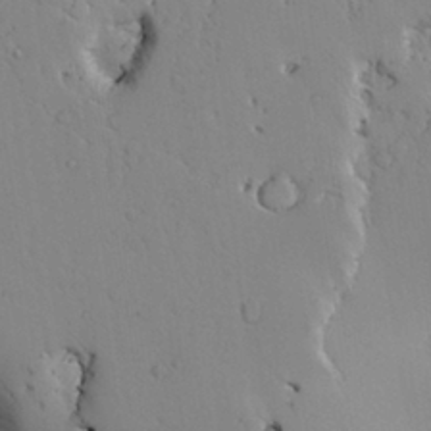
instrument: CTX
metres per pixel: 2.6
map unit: Aa
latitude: 27.5182
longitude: -128.3278
